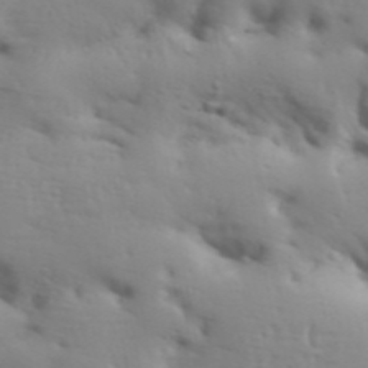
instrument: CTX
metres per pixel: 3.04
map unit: Aa
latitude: 33.4049
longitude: -143.9339
